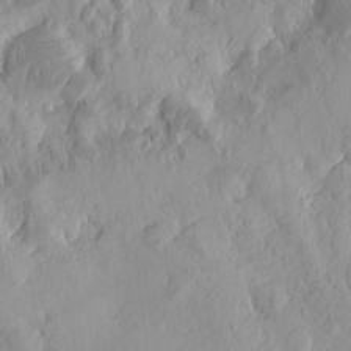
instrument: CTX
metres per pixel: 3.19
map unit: eHh
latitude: -1.9556
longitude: 16.1606
